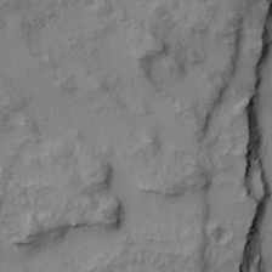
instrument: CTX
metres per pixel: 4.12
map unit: Ave
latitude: 0.6490
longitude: -110.2334
